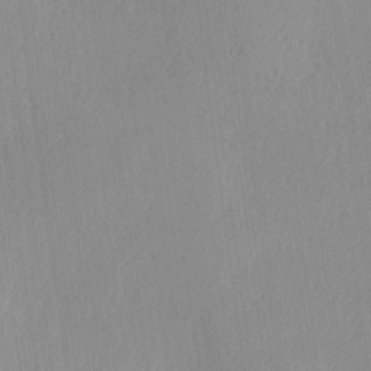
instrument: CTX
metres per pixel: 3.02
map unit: Hve
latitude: 18.8569
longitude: 149.2376
